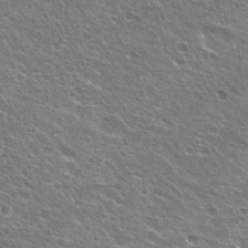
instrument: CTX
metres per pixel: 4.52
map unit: Hto
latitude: 24.2900
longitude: -30.9703
